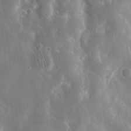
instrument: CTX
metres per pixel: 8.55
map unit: eHh
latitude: 13.4238
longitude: -71.6883
